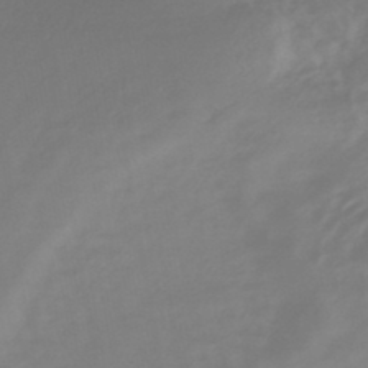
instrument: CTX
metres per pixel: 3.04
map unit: eHb
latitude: -45.7856
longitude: 84.5384
